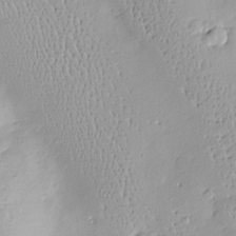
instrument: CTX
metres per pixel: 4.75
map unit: Nve
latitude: -8.3684
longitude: 174.7085
